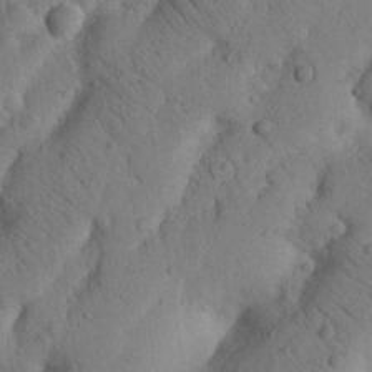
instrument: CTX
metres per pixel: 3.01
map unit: Nhu
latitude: 20.7435
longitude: -74.9703
